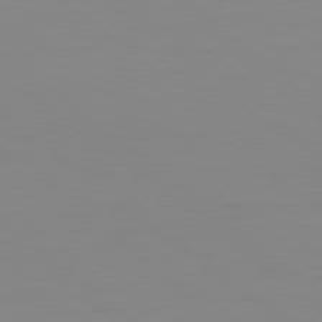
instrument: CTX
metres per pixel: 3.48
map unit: Hpe
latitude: 78.5924
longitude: -173.0647
